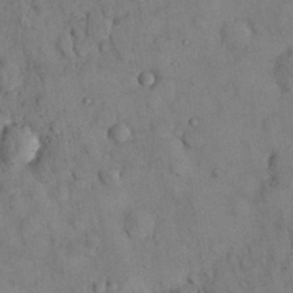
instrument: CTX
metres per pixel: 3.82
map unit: Nhu
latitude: 28.5357
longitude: -72.3279
